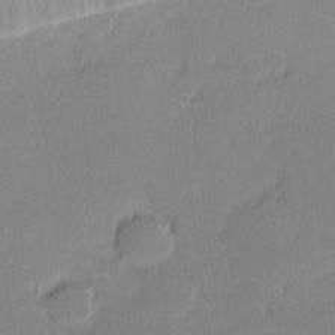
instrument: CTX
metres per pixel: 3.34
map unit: eHh
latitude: -1.1243
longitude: -84.0255
